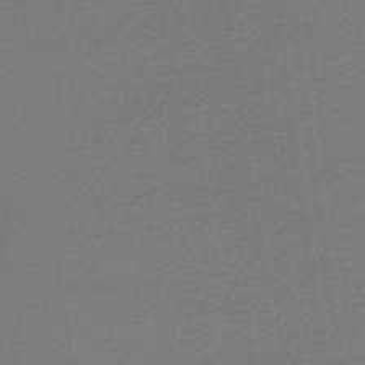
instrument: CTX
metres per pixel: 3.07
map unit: lHb
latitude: -43.6154
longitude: 66.7652
